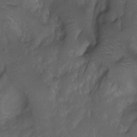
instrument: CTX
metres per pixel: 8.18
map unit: Ht
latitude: 0.2333
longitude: -37.5560
